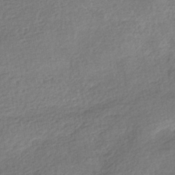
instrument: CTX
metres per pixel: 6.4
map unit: HNhu
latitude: -41.7289
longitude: 96.5196
